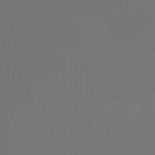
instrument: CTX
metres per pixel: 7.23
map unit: HNhu
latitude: -44.6519
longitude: 98.6140
